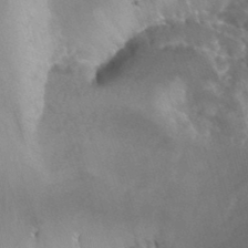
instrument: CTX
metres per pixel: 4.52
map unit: Nhu
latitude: -12.4251
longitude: -74.1767
